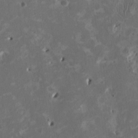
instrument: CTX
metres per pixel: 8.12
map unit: HNhu
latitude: 2.0633
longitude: -4.8380
